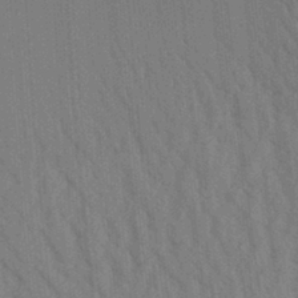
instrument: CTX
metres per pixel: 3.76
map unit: Aa
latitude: 30.6491
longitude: -139.4426
